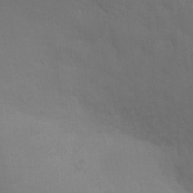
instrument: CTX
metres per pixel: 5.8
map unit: Ht
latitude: 3.2348
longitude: -28.0255
